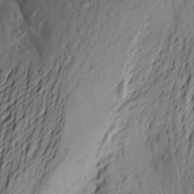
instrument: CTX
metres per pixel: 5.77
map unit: Aa
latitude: 23.1403
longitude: -149.7072
